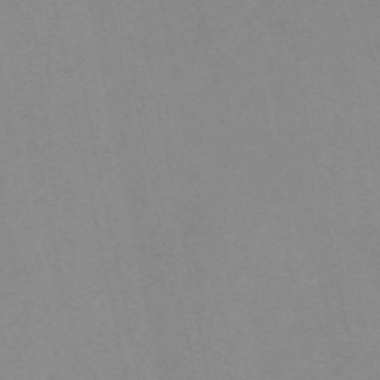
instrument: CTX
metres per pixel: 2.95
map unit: eAb
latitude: 48.9703
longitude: 104.5573
